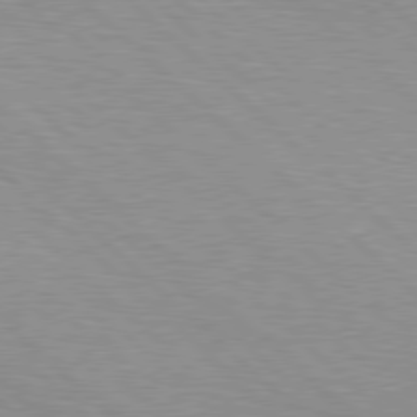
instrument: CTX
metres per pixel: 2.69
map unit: Hpe
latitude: 78.2523
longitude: -139.3104
